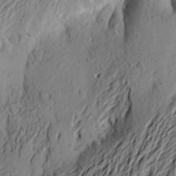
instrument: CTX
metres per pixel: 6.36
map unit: Aa
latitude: 23.4804
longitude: -149.1781
